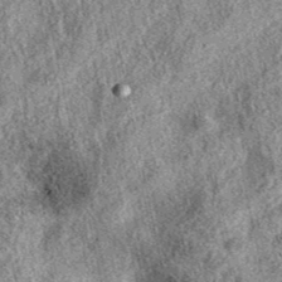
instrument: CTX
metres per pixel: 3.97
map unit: eAb
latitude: 39.1214
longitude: 109.5777
